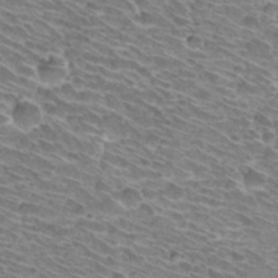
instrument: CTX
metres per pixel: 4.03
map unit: Hto
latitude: 31.3104
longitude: -42.2334
